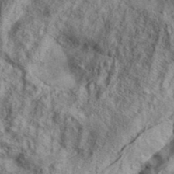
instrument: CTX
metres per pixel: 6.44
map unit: eHh
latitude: 37.2537
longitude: -80.3089
